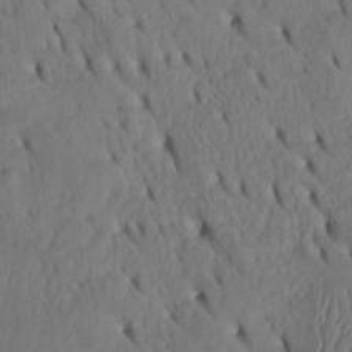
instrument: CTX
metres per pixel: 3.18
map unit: Htu
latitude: -3.3131
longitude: 152.2739
